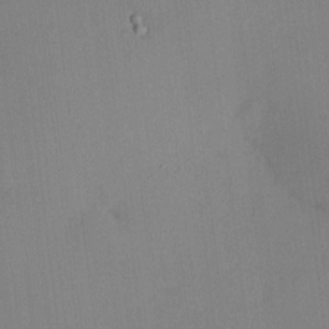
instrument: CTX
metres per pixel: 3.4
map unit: HNhu
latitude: 10.4601
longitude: 16.1228
